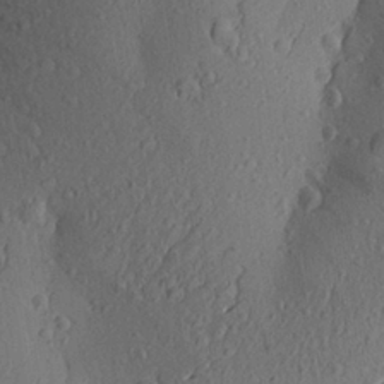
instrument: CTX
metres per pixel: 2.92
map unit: Aa
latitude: 25.9150
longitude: -144.7813
